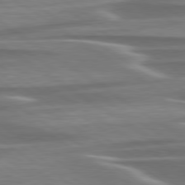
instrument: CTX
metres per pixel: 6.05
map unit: lApd
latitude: 79.6127
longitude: -114.2144
